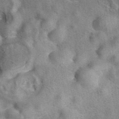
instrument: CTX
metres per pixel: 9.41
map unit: eAb
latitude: 40.8002
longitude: 107.8423
